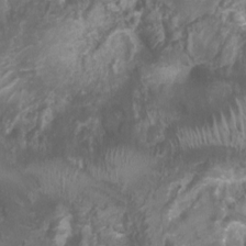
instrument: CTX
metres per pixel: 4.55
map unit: Nhu
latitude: 6.7246
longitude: -20.6112
